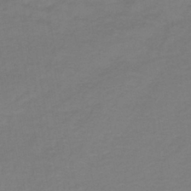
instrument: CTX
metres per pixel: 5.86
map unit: lHb
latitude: -41.4832
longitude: 52.6896
